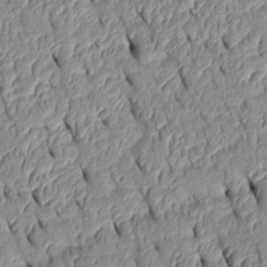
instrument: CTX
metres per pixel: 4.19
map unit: Htu
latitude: 1.4993
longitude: 149.1620
